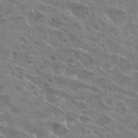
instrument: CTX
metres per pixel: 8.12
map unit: Hto
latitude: 27.4049
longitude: -40.4601
